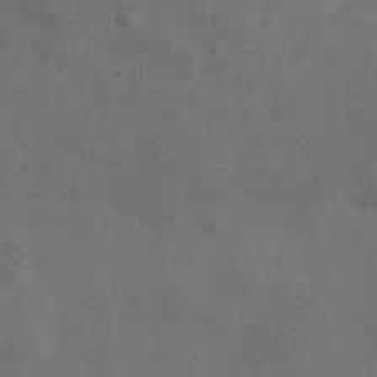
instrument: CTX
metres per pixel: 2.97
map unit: ANa
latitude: 42.9325
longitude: 17.2376
